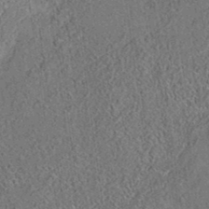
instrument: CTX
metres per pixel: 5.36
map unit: eAb
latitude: 35.1403
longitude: 109.2565
